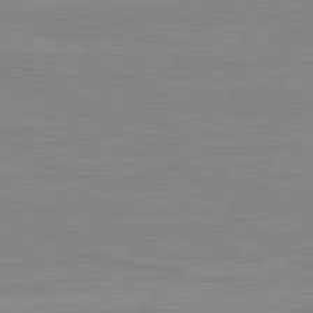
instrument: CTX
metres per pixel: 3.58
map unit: lApd
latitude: 80.8569
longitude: 171.3888
